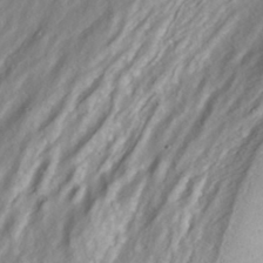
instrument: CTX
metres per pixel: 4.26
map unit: ANa
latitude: -40.8408
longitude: 102.5952
